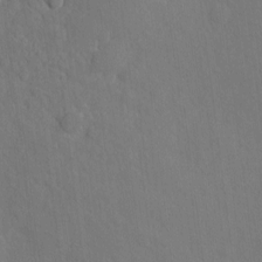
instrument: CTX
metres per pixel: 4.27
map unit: eHh
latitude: 3.8205
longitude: -73.2915
